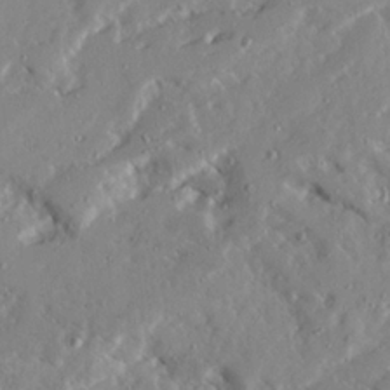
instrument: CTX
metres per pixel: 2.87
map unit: Ave
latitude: 22.5924
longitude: -131.5749
